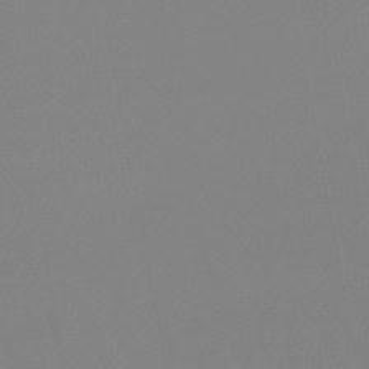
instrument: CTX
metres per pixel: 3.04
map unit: eHb
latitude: -50.1984
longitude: 74.2740
